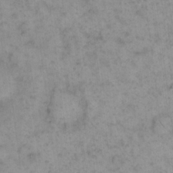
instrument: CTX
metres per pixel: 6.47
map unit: eHh
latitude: 15.4805
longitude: -66.3656
